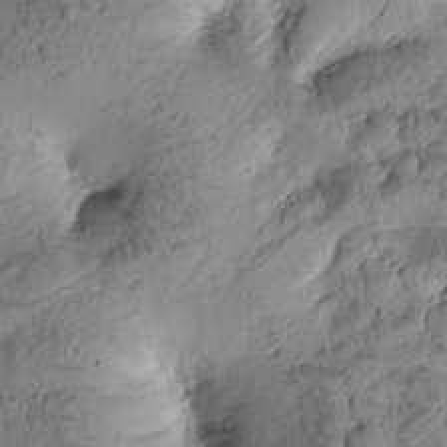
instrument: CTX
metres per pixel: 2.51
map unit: Htu
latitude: -2.9352
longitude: 171.5588
